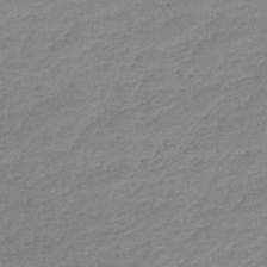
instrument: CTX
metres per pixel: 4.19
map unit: lHb
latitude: -40.0472
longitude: 68.3495
